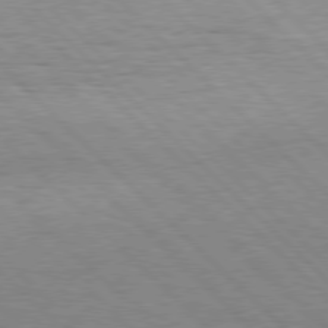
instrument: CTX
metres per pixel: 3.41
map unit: Hpe
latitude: 77.0269
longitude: -127.3860
